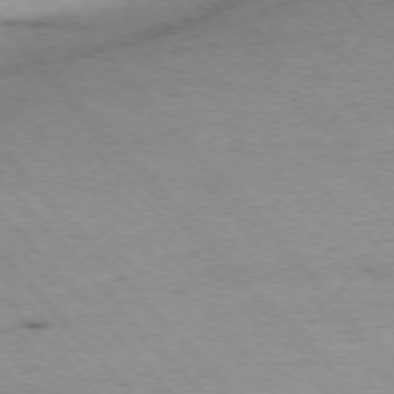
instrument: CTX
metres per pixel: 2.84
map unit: Ap
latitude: -76.0472
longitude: -87.8016
